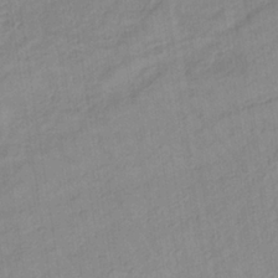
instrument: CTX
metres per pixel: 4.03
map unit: lHb
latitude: -34.8408
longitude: 71.9745
